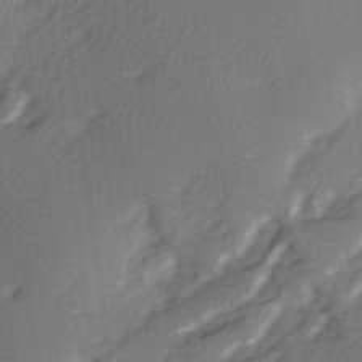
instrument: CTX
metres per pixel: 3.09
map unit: Ave
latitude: 2.4601
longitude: -110.7058
